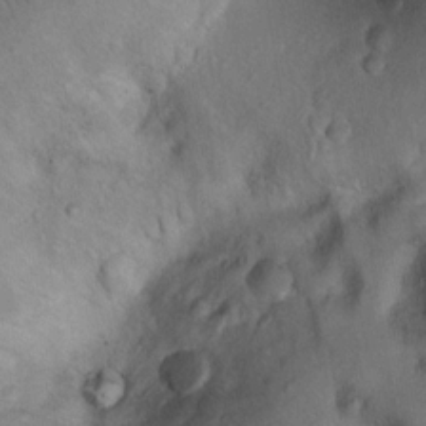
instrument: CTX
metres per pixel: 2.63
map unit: Ht
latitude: 11.8583
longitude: -32.2900
